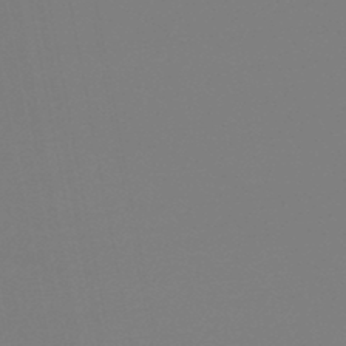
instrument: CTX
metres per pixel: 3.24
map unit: lHb
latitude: -46.6140
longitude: 69.2942
